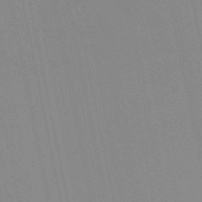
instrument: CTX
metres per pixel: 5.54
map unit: lHb
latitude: -48.8597
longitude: 74.9542
